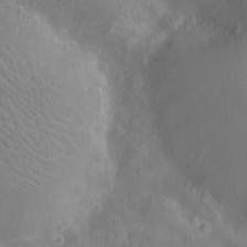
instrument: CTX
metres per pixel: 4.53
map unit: Ht
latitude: -12.9731
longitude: -24.7057
